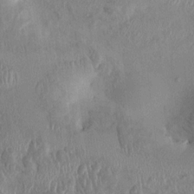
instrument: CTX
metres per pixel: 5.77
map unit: HNhu
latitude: 4.2145
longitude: -6.2145
